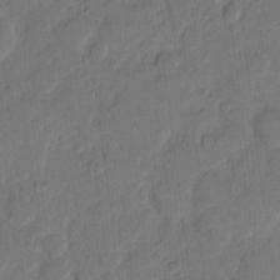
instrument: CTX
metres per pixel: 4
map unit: eHh
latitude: 12.1389
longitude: -65.7827
